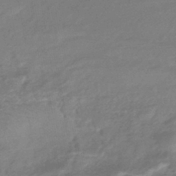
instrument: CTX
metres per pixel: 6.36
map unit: HNhu
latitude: -43.5588
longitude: 89.6155
